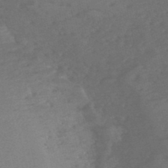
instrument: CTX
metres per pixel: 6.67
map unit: eHh
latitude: -51.6344
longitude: -24.5545
